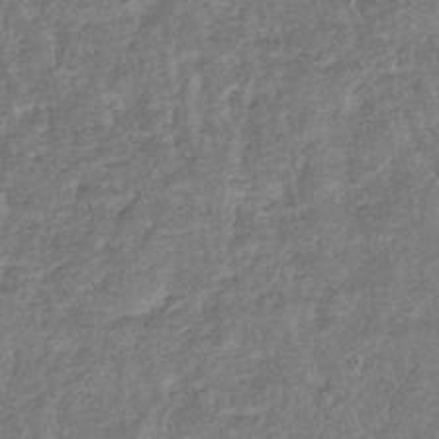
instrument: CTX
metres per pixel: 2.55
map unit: eHb
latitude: -36.7463
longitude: 78.9730
